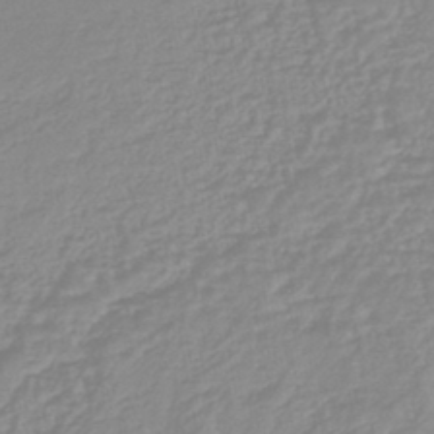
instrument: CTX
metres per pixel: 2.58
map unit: lHb
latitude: -44.3117
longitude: 78.3495
